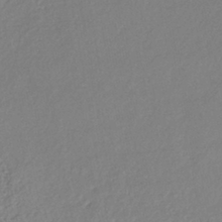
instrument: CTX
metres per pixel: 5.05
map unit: lHb
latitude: -40.8219
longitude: 61.8989
